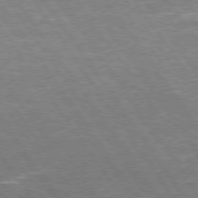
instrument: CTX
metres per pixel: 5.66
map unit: Hpe
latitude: 75.1781
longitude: -142.0633
